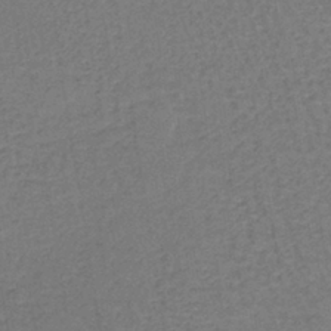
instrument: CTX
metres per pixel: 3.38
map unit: lHb
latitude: -38.8597
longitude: 60.0472
